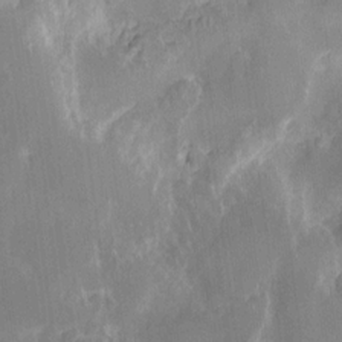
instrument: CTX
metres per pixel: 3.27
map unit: eHh
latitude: 13.1025
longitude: -71.8205
